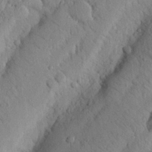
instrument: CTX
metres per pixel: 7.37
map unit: Nhu
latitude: 21.3860
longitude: -76.3089
